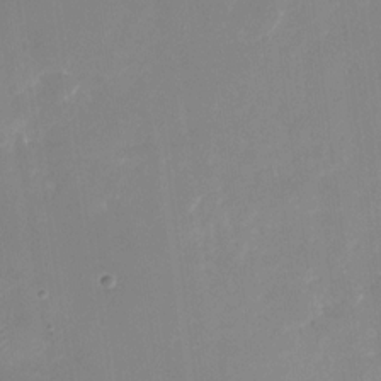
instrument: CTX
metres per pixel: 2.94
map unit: Nhu
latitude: -28.5763
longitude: -67.2725
